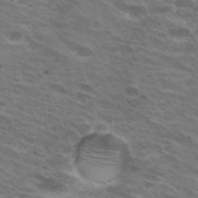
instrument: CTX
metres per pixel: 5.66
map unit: Hto
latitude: 32.1767
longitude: -43.5749
